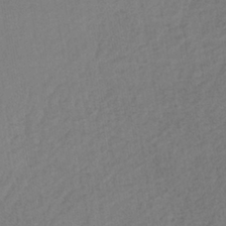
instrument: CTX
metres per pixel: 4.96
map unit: lHb
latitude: -37.8044
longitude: 68.8974
